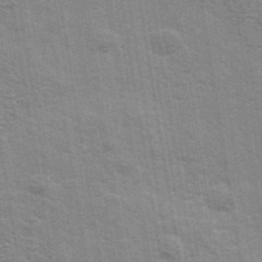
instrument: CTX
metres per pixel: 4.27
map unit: Ave
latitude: 39.0080
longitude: -108.8380
